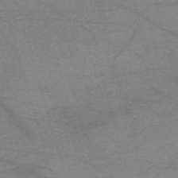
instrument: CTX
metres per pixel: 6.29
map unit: eHh
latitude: -61.1053
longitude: 54.4062
